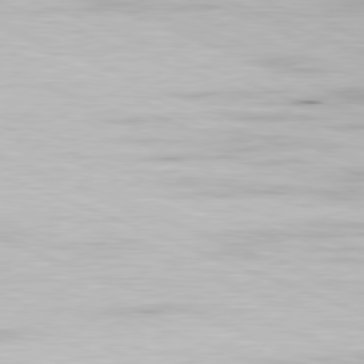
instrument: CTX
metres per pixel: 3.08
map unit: Ap
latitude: -81.8800
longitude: -70.1389
